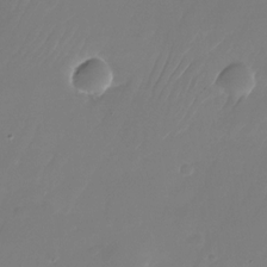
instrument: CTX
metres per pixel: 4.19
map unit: Nhu
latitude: -26.1794
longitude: -72.4034
